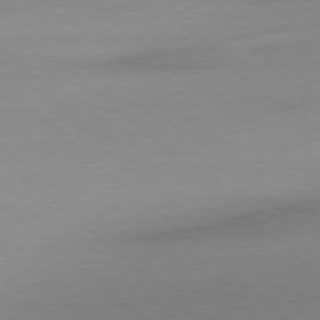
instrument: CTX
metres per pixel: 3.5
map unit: Ap
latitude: -78.3495
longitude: -70.5546
